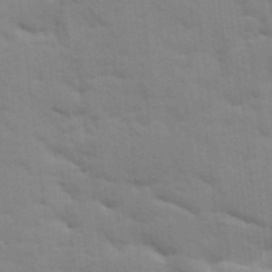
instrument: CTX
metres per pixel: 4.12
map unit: Ave
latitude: 10.7813
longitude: -102.2711
